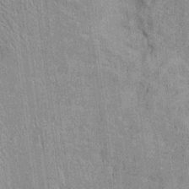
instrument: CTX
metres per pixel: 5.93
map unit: Htu
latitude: -5.8233
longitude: 152.8030
